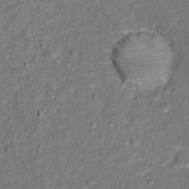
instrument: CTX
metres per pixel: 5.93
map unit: Hto
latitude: 15.8017
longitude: -36.4412
